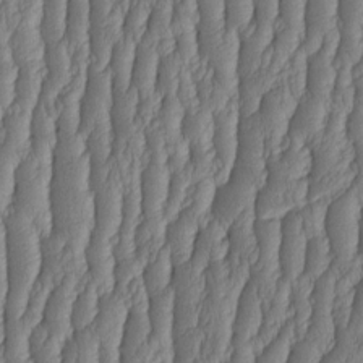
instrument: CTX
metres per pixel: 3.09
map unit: HNhu
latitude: -2.5573
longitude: 13.5399
